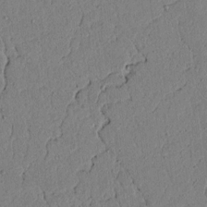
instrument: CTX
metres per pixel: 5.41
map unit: lAvf
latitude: 5.3482
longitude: 167.0675
